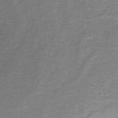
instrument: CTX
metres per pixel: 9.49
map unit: lHb
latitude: -39.4832
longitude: 60.0094
